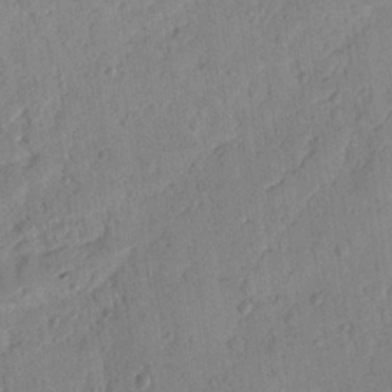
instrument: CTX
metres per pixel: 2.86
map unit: Nhu
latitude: 17.9528
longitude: -78.4223
